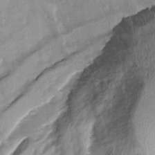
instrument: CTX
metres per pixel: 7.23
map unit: Ave
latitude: -11.5210
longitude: -119.6127
